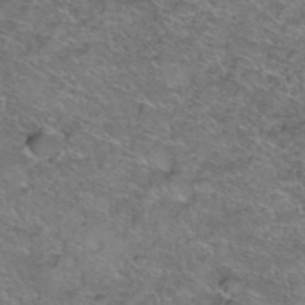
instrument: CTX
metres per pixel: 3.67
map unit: Hto
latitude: 39.1781
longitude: -43.3104
